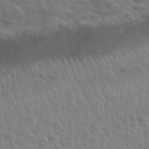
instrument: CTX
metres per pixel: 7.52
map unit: Hto
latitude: 35.7071
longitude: -50.0633
